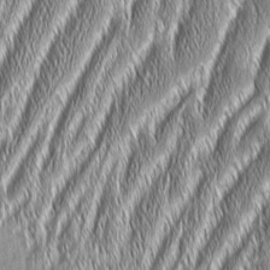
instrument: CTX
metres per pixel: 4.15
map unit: Aa
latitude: 7.8394
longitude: -130.9514
